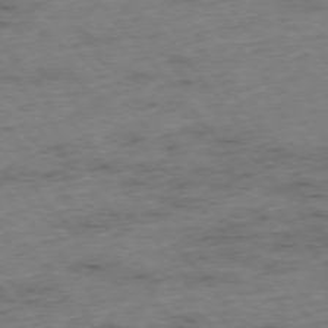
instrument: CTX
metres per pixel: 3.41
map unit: Hpe
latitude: -76.0094
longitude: -18.3089
